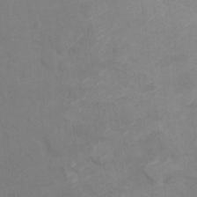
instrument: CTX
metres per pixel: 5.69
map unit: Ht
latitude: 11.1025
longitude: -33.2726
